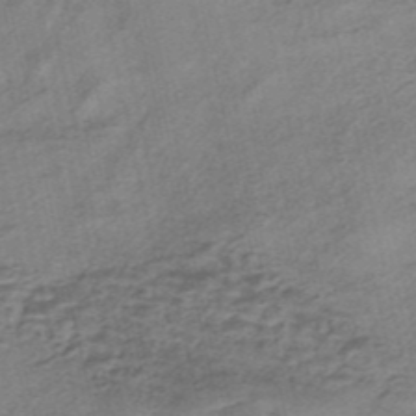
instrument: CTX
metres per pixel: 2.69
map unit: eHh
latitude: -42.9352
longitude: 120.2550
